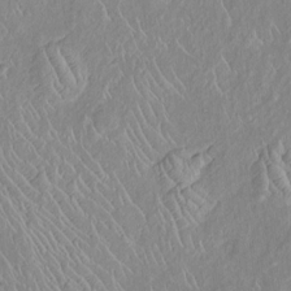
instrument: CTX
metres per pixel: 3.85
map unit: Htu
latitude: -6.5196
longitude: 153.2565
